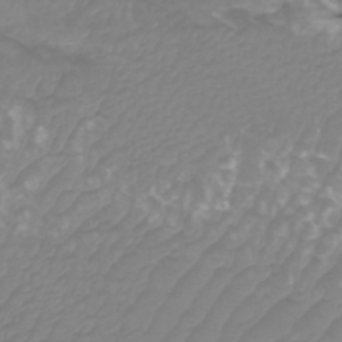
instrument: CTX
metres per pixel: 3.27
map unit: Htu
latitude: -9.9745
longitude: -75.1781
